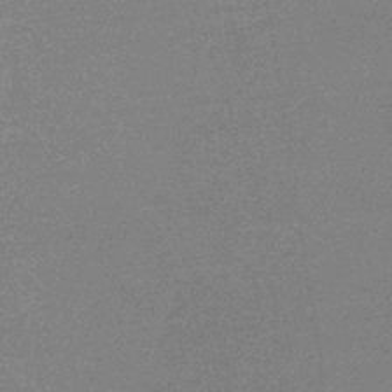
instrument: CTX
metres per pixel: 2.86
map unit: HNb
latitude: -34.8408
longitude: 53.0675
